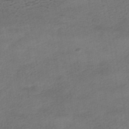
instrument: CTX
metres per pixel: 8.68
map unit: HNhu
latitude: -42.4440
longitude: 103.3888
